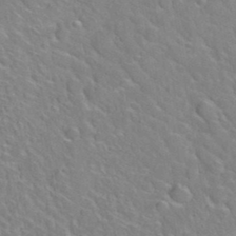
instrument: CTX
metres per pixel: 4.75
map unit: Hto
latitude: 35.1025
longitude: -48.8947
